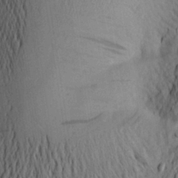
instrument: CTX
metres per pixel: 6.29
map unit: Aa
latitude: 24.2711
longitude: -149.8772
